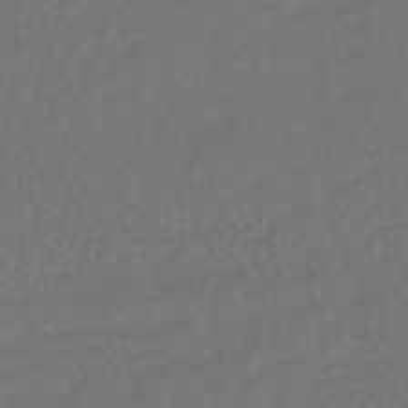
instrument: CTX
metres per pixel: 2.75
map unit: HNhu
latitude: -45.6533
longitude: 103.2565
